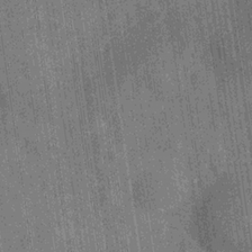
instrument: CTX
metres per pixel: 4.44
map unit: Hve
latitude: -30.2739
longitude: 92.1417
